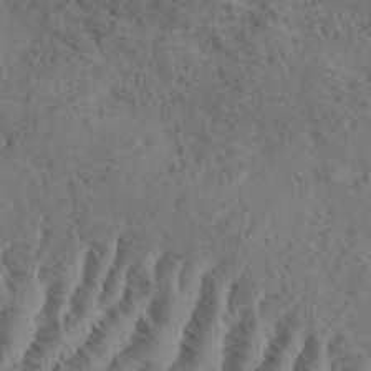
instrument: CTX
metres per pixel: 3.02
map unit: eHh
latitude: 37.2348
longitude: -136.1200
